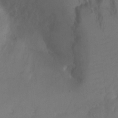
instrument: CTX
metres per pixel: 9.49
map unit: Ht
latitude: 1.5560
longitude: -35.2914
